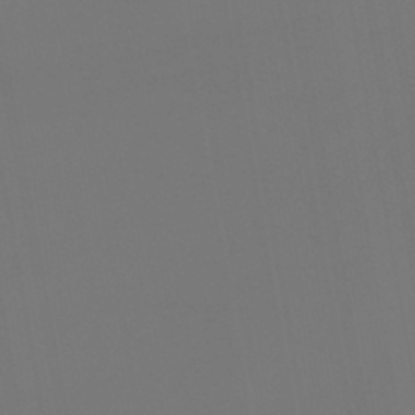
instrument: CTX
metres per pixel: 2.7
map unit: lHb
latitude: -47.4454
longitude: 71.4077
